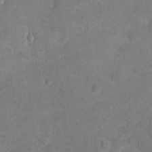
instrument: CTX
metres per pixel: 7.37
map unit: Hto
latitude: 16.5546
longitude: -37.6127
